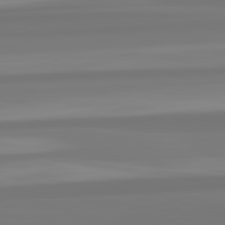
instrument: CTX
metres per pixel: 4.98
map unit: lApd
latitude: 82.7624
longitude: 174.1983
